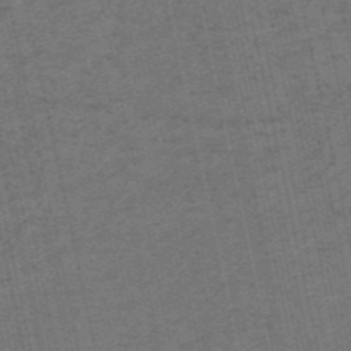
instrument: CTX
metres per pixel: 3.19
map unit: HNb
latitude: -55.8234
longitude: -45.7072
